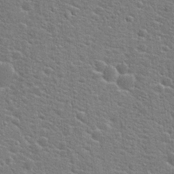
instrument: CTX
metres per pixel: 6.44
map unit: Hto
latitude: 22.1389
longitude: -44.1578
